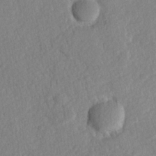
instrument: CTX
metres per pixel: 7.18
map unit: Hve
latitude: 24.3845
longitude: 144.1417
